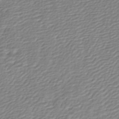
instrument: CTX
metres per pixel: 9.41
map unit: lHb
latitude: -46.5007
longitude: 73.5210
